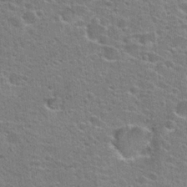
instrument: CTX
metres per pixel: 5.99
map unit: Hto
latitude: 24.0633
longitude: -47.9906
